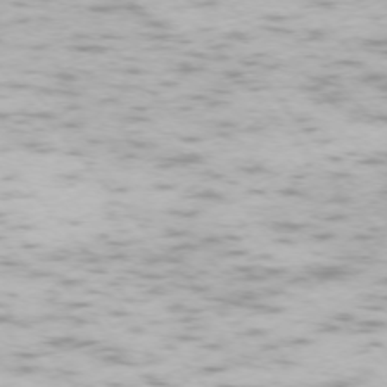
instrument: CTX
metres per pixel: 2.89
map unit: Ap
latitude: -74.4440
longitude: -73.7639
